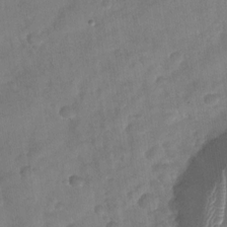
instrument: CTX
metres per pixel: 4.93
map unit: Nhu
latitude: -29.1809
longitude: -62.4034
